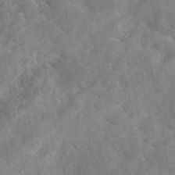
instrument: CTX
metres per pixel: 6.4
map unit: eAb
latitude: 46.4601
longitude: 127.5966
